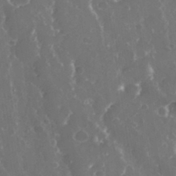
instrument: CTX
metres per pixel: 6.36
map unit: eHh
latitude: 33.4804
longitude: -60.0255
